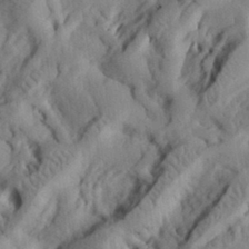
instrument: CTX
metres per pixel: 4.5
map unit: eHh
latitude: 27.5182
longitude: -79.9528
